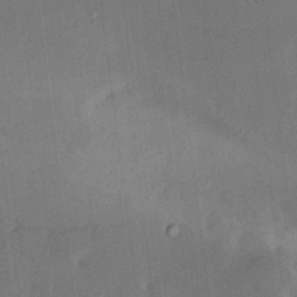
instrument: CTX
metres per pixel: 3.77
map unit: HNhu
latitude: 5.3482
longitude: 12.5952
